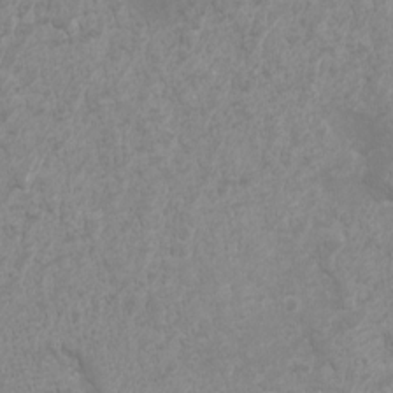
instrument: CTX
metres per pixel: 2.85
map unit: eHh
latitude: -4.5384
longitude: -74.5546
